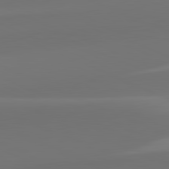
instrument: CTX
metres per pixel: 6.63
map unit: lApd
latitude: 81.9528
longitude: 128.3873
